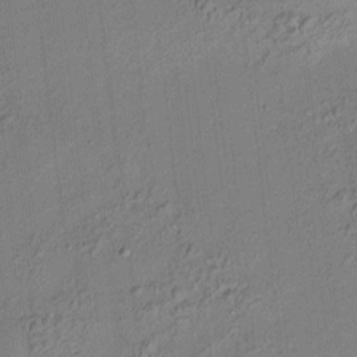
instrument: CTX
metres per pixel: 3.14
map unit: HNhu
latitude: 7.0269
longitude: 15.4266
